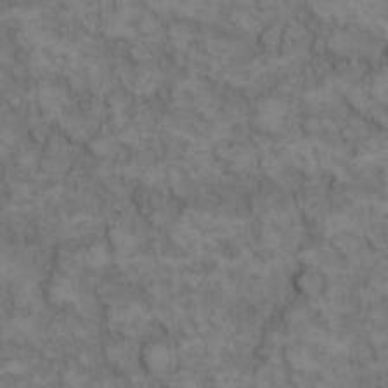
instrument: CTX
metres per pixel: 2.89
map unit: eHh
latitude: 13.8395
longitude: -64.5924
